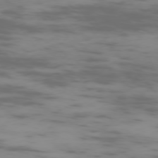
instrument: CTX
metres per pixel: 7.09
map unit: Ap
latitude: -75.6344
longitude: -67.0836
